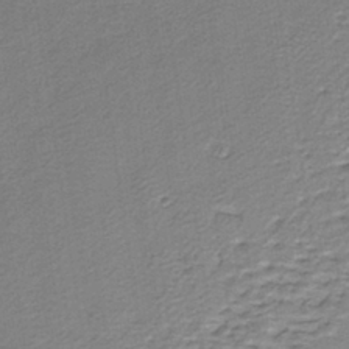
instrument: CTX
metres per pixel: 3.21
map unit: lHb
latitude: -37.8422
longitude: 56.7841
